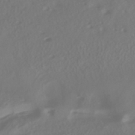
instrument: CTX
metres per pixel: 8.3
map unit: ANa
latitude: -38.5574
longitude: 97.9745
